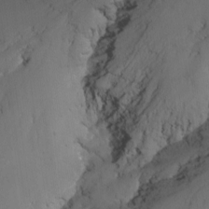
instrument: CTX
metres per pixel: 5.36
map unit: Nhu
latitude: -15.4833
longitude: -58.1200
